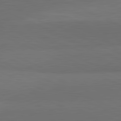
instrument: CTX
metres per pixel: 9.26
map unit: lApd
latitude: 82.0822
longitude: 156.8219
